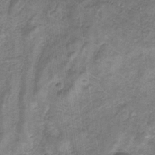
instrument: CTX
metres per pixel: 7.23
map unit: eHb
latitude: -32.1417
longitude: 67.2943
